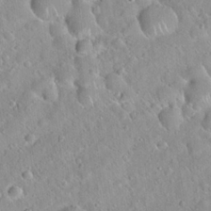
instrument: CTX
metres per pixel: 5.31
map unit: Hto
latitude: 20.4034
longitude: -52.7624
